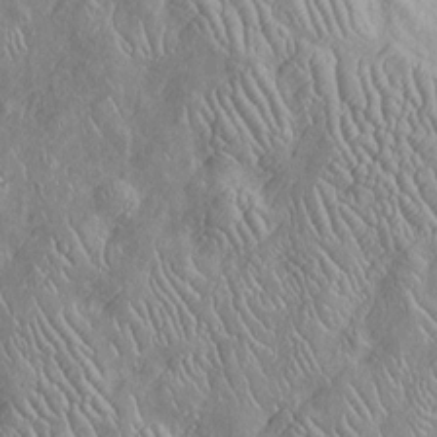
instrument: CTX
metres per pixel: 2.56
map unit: Htu
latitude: -6.6896
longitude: 153.5777
